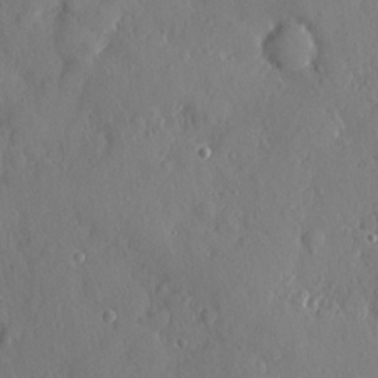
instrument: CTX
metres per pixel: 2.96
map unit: eHh
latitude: 4.2145
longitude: -75.1403
